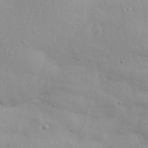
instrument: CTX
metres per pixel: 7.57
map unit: Aa
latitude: 33.5749
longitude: -134.4979
